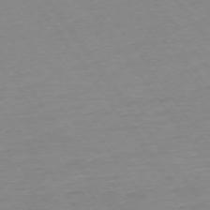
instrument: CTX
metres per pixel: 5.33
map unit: Ap
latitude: -74.8408
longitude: -83.7449
